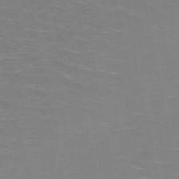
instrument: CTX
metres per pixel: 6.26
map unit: HNb
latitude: -48.7086
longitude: -47.2159
